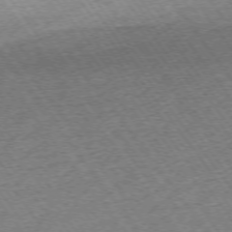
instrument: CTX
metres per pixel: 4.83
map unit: Ap
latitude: -74.4062
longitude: -88.5735
